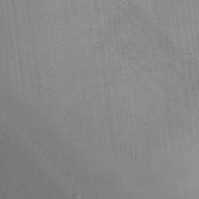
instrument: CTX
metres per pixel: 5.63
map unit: Ht
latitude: -2.8030
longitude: -27.9150
